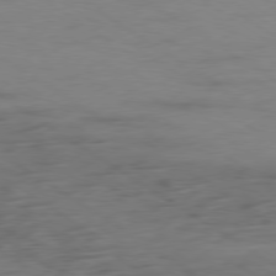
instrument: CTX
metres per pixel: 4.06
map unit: Ap
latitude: -79.8044
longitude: -52.9703
